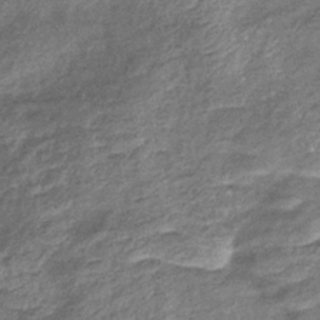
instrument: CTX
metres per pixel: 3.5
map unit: eHb
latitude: -38.8030
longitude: 76.1606
